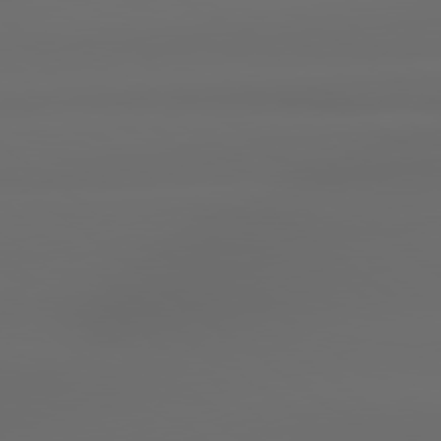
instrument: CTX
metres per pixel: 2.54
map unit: lApd
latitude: 79.1403
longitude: -135.9339
